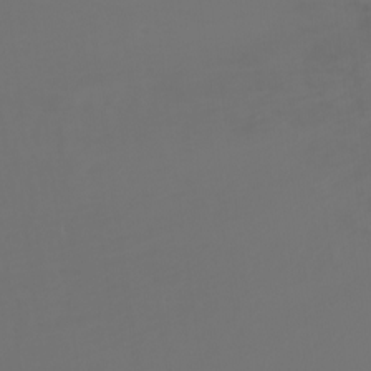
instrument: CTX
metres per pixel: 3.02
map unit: Ht
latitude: -3.1053
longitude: -60.5545
